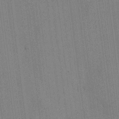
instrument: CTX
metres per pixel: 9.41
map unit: HNhu
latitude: 14.0633
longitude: 14.1984
